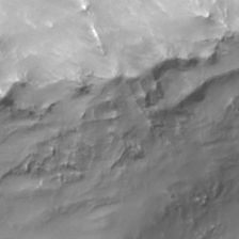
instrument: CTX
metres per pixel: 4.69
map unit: Nhe
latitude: -32.8975
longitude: -93.1403
